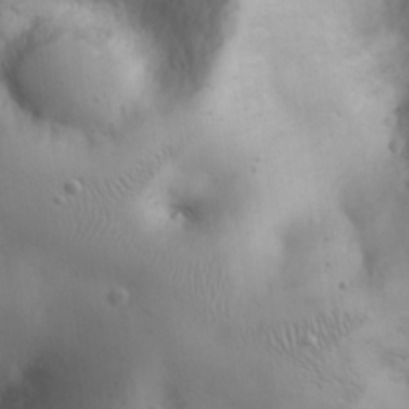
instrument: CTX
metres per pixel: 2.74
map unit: eHh
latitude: 26.1389
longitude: -64.9514
